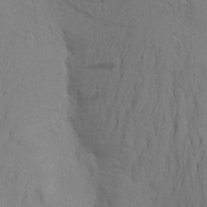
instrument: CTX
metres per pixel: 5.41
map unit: Aa
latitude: 24.0822
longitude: -148.6679
